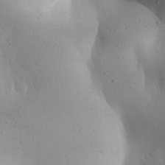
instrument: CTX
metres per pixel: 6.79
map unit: Aa
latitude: 31.2915
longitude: -143.5371
